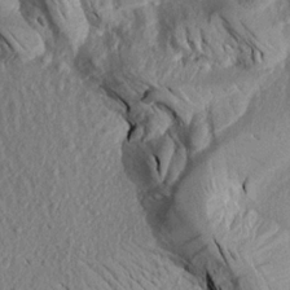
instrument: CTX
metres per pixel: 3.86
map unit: Aa
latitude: 18.7246
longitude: -145.5938
